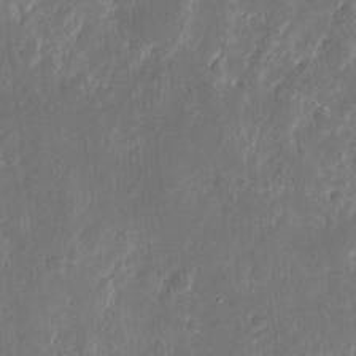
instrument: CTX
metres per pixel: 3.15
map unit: eHh
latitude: 10.7624
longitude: -72.5546
